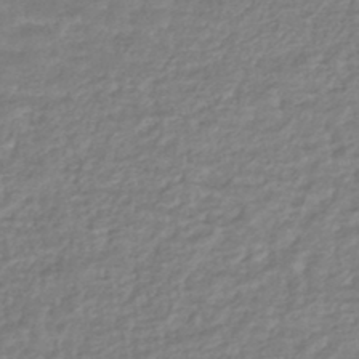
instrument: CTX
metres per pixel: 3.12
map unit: HNhu
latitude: -45.7289
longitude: 98.3495
